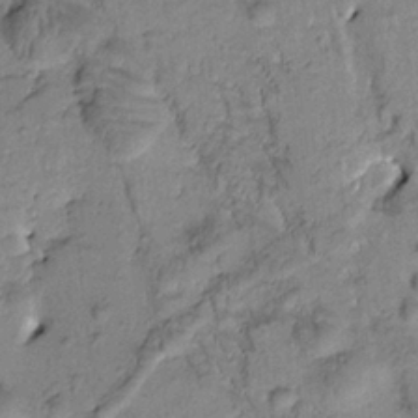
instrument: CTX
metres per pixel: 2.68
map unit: Htu
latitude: -1.9556
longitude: 173.3321
